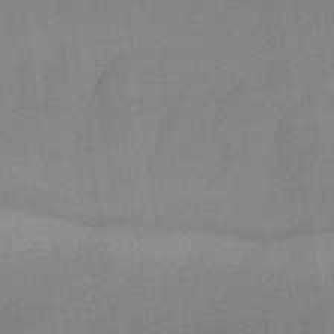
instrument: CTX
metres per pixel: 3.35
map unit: HNhu
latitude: -44.2362
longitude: 90.9920
